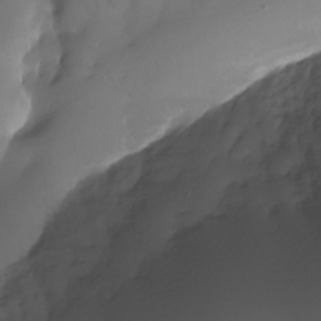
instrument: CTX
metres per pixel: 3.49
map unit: Nhu
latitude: -27.7288
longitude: -71.9528
